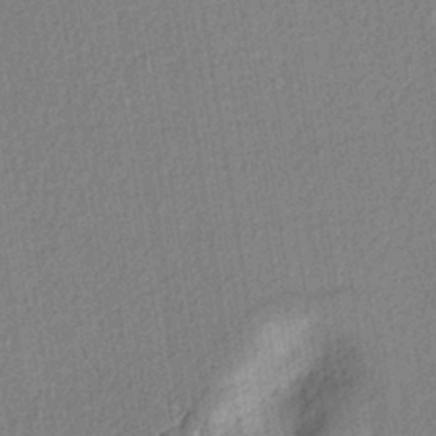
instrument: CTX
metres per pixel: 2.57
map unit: lAvf
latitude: 8.8758
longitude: 165.2187
